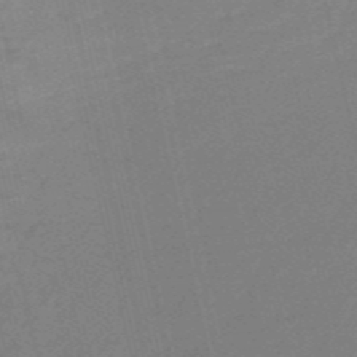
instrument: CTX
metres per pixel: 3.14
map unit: HNb
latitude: -54.7652
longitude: -43.4804
